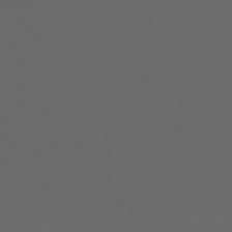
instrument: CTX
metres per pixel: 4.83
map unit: Hpe
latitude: 73.9528
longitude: -126.5735
